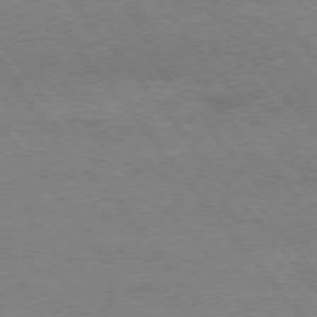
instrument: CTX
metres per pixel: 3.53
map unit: Hpe
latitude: 75.1403
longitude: -151.7260
